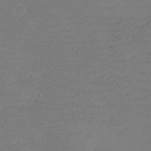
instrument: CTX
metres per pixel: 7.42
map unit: eHh
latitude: -2.7841
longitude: -74.4412
